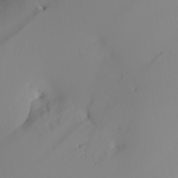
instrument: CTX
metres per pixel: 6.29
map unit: Nhu
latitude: -5.2376
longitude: -96.1011
